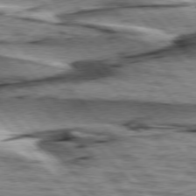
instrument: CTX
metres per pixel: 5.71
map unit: lApd
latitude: 76.3656
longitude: -71.8394
